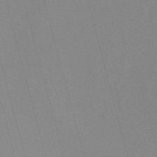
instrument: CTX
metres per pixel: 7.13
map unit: HNb
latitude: -54.9920
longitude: -45.1214
